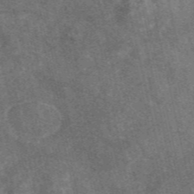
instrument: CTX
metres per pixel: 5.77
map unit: eAb
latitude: 47.0648
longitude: 119.5588
